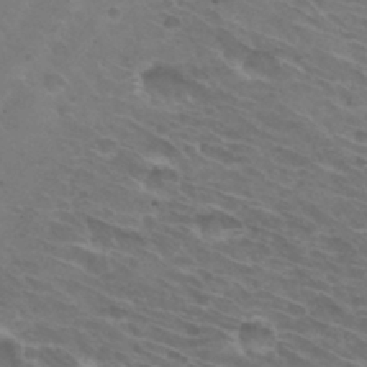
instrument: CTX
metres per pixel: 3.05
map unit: Hto
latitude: 32.3845
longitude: -43.9906
